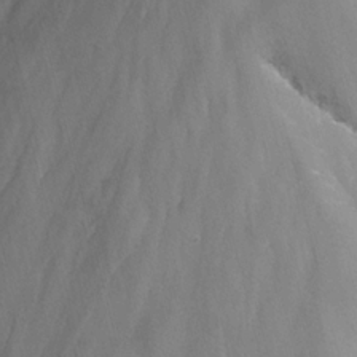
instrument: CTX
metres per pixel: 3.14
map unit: Nhu
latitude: -14.2740
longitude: -64.0255
